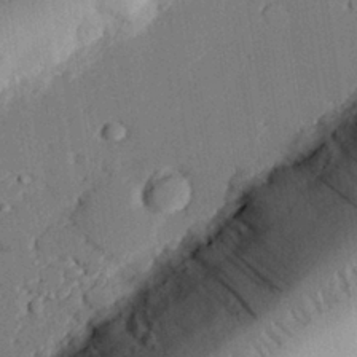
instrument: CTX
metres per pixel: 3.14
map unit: eHh
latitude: 27.1025
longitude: -81.5560
